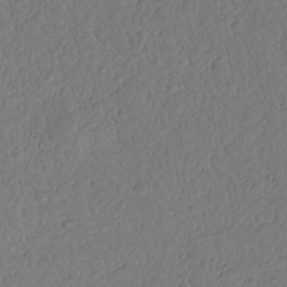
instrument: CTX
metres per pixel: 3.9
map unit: Nhu
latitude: 21.3482
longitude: -77.0458
